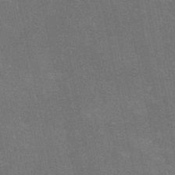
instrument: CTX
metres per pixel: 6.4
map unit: HNb
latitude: -52.6140
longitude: -40.2522
